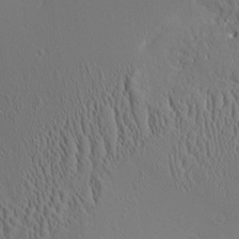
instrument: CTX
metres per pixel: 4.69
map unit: Aa
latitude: 9.8017
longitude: -129.4615
